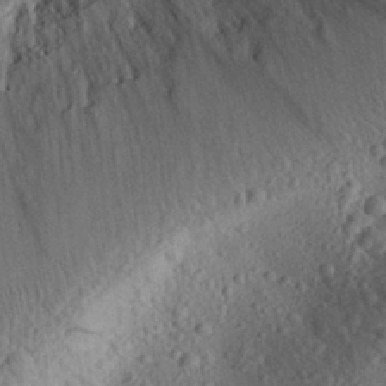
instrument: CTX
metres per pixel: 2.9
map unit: Aa
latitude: 28.5168
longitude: -144.1200
